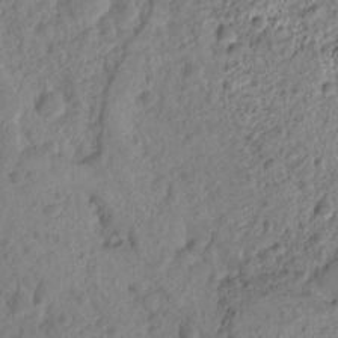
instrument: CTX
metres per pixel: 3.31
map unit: Nhu
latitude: -15.2187
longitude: -26.2901
